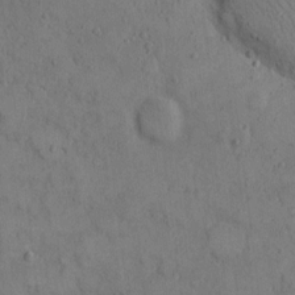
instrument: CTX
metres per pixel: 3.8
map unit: Hto
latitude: 8.4034
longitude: -60.3656
